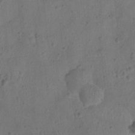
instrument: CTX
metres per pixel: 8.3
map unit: Ht
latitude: -9.8422
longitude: -22.5546
